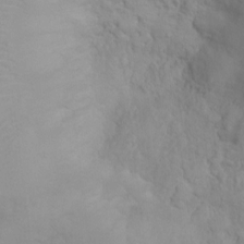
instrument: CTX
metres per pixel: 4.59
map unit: Ht
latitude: -0.3118
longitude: -16.0822
